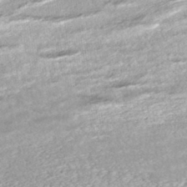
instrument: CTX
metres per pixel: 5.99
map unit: ANa
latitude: -42.8785
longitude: 107.8989
